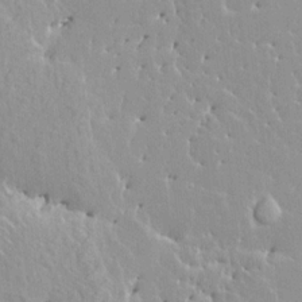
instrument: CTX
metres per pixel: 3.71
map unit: HNhu
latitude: 3.8394
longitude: 6.3873
